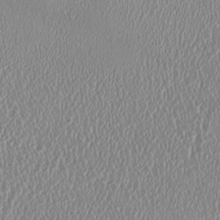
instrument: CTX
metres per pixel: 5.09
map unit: HNhu
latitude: -0.2551
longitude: -1.4993
